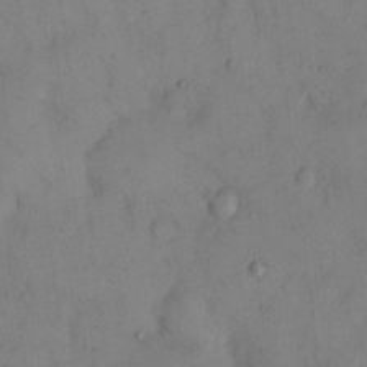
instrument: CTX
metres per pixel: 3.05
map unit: eHh
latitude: 13.1592
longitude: -62.1389
